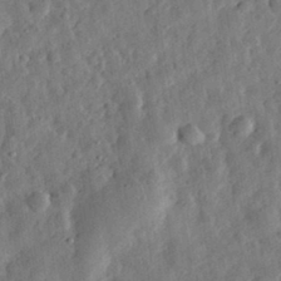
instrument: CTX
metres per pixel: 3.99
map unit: eHh
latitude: 32.3278
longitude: -76.3467
